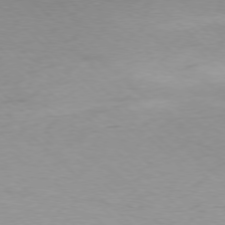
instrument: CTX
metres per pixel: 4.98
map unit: Ap
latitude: -77.6911
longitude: -64.4412
